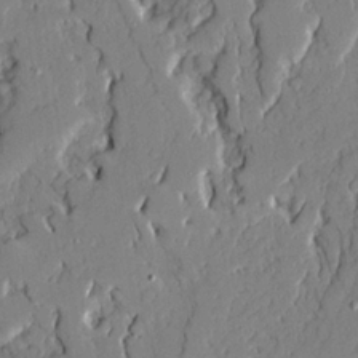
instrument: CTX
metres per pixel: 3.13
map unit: Ave
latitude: 22.0822
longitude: -129.3293
